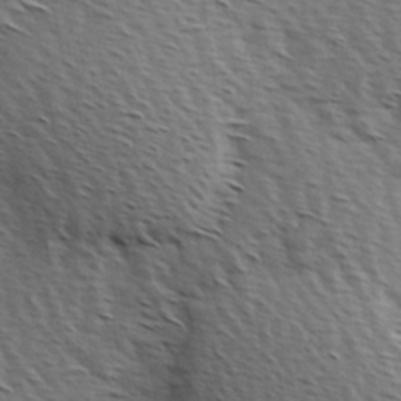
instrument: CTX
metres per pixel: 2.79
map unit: Hve
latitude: 2.7813
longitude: -123.3482
